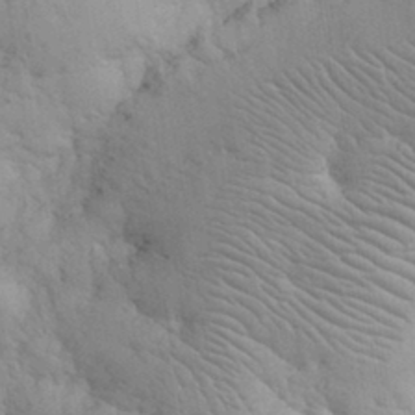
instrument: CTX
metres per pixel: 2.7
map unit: eHh
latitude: 32.1200
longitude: -67.1781
